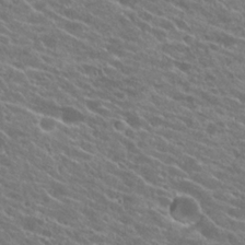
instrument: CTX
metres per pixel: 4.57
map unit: Hto
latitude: 23.6316
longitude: -38.0255
